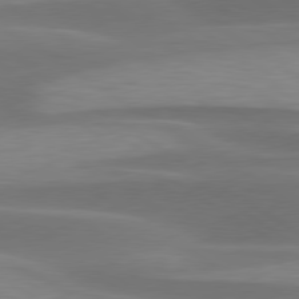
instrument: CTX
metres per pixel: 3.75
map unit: lApd
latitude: 79.5182
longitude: -95.5371
